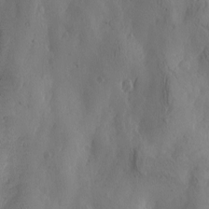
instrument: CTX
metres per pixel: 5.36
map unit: Htu
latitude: -2.9919
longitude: -177.1025
